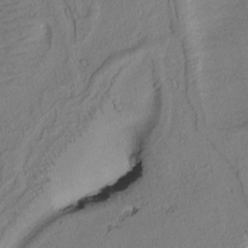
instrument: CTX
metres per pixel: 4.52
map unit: Htu
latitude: 1.6882
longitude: 175.7099
